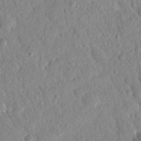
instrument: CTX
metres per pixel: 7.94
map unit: Nhu
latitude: 21.2915
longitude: -77.8205
